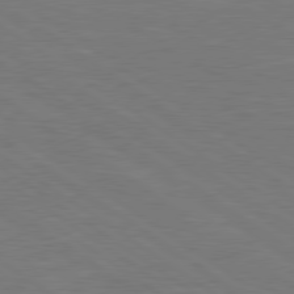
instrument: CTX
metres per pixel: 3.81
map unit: Hpe
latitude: 79.1214
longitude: -127.7072
